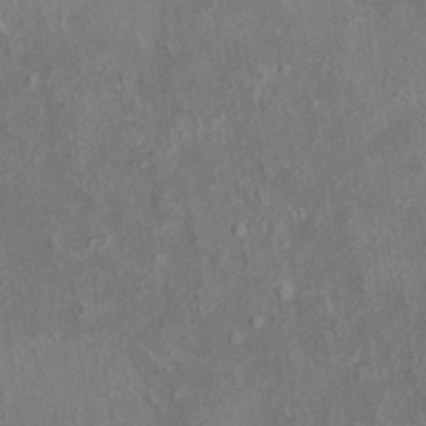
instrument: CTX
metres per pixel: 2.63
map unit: HNhu
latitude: 5.6127
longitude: 10.2173
